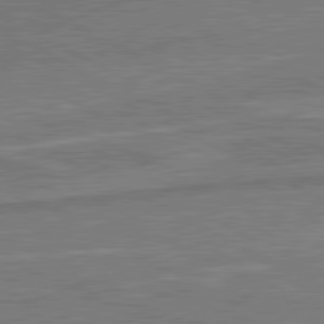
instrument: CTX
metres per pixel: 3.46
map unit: lApd
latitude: 81.0458
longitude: 141.5966
